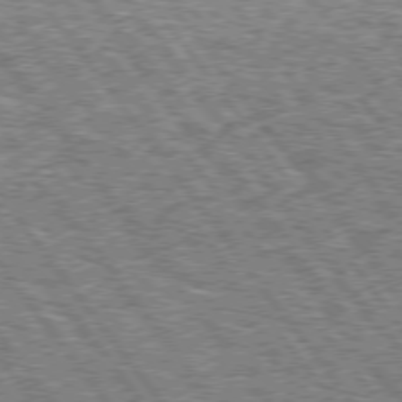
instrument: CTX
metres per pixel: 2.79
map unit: Hpe
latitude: 75.1214
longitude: -156.3467
